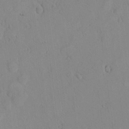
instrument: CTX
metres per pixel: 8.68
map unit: lAvf
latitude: 8.1389
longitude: 169.1242
